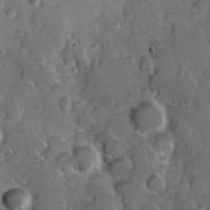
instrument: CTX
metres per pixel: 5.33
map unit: Hve
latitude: 24.1577
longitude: 146.9164
